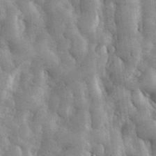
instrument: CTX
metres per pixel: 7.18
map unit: eHh
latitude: 35.6127
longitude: -68.4790
